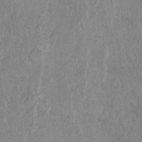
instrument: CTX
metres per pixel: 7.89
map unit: Hto
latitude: 9.6127
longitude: -59.1025
